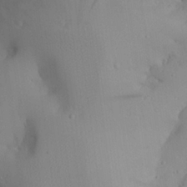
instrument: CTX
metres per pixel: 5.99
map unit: Aa
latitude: 24.4790
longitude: -127.9717
